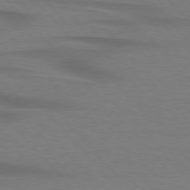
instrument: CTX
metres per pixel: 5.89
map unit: lApd
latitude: 76.4601
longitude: -86.9702
